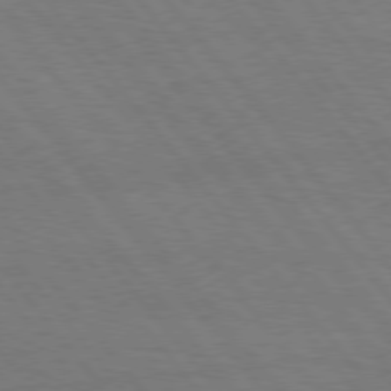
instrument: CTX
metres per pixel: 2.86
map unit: Hpe
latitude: 75.8583
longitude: -137.0648
